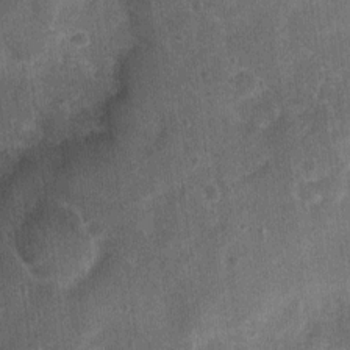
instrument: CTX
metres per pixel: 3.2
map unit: Nhu
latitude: 3.7638
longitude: -16.8002
